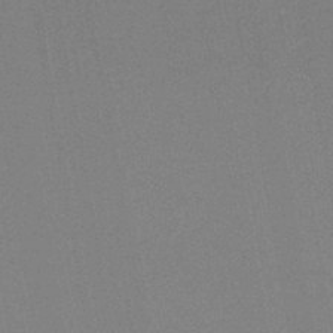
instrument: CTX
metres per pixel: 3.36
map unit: lHb
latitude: -43.7288
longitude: 67.4832
